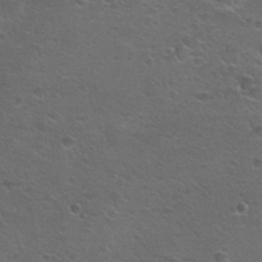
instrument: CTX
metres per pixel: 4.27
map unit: Hto
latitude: 23.8772
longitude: -50.1955
